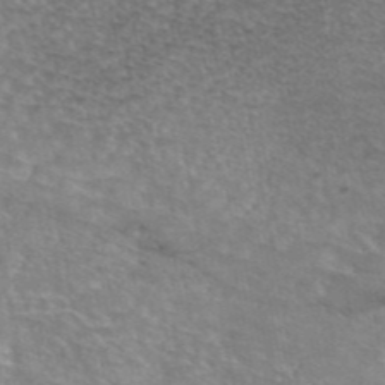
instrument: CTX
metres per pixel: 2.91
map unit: eAb
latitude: 44.8002
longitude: 103.7856
